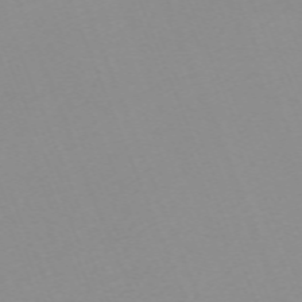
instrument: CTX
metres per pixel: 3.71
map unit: Nhu
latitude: -67.2754
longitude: 37.9367
